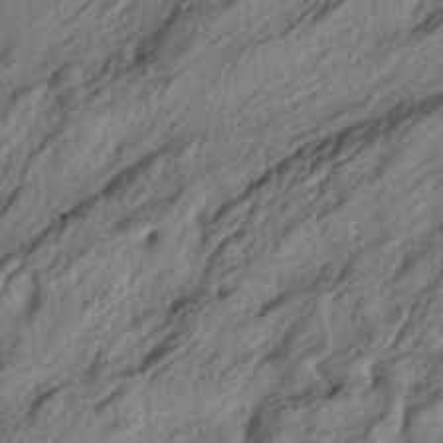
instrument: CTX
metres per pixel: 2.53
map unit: lAa
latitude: -5.0297
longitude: -124.0444
